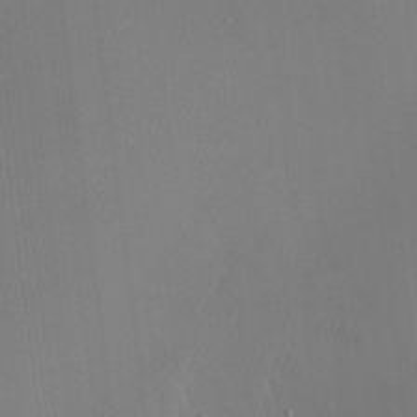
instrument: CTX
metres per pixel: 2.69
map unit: HNhu
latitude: 7.3293
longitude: 8.5952
